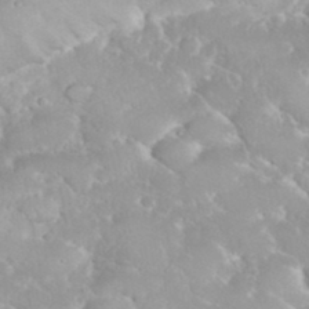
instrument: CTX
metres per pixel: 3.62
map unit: eHh
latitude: 35.5182
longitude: -63.5371
